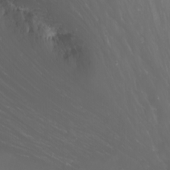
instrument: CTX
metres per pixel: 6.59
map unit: Nhu
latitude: -11.5966
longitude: -64.1578
